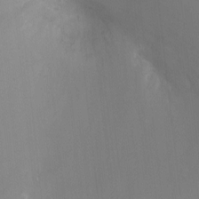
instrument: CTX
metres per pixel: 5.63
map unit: Ht
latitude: -8.7463
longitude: -24.3656
